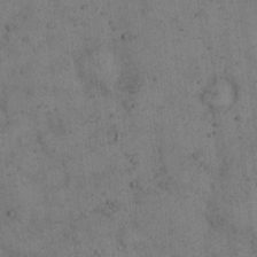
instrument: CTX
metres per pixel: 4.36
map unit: eHh
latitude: 15.4238
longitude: -63.1215
